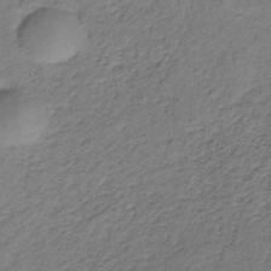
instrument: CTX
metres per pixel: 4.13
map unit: lHb
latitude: -32.9920
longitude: 66.1417
